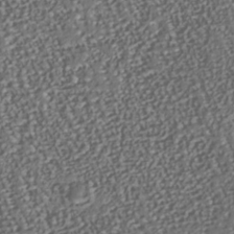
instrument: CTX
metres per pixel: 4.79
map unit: Nhu
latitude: -37.8800
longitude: -80.6301
